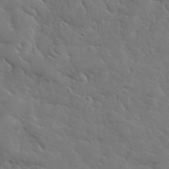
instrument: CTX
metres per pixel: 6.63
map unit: lHvf
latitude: 37.4616
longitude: -92.1011
